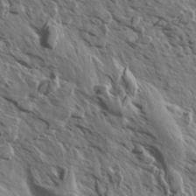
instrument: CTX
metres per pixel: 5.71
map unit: Aa
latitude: 13.5938
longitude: -143.2159
